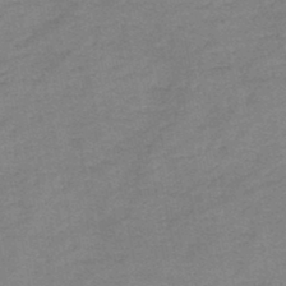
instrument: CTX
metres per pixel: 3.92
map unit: HNb
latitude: -45.8989
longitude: -36.2523
